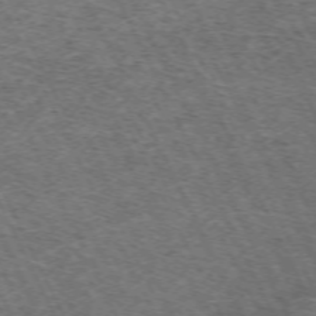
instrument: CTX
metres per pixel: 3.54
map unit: Hpe
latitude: -71.0864
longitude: 11.4832
